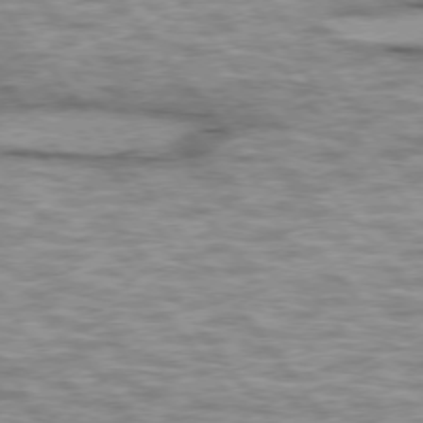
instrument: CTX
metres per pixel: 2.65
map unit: lApd
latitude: 75.1970
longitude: -48.4412
